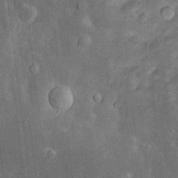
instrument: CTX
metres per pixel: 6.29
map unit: Htu
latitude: -5.1053
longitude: 158.3117
